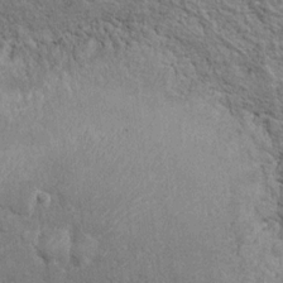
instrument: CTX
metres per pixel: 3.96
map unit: Hto
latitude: 11.1403
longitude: -37.0269
